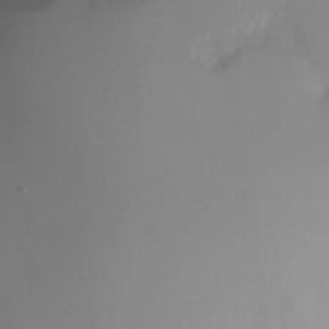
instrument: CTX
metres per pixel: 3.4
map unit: Nhu
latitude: -21.2187
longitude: -58.4034
